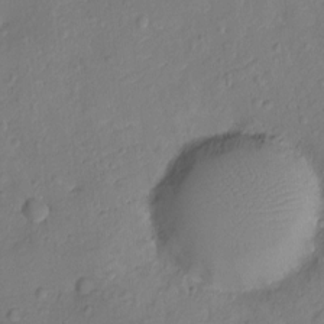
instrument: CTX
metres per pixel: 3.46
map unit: Ht
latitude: -10.3684
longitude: -23.1781
